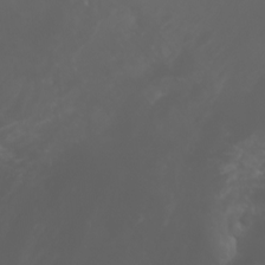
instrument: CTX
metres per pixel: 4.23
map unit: Nhu
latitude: -1.5399
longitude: -75.2348
